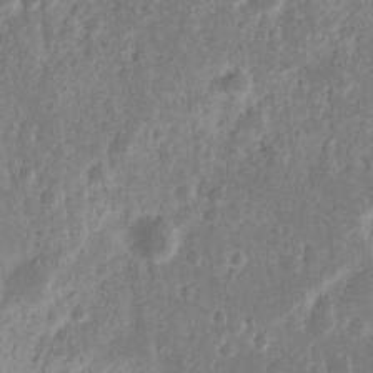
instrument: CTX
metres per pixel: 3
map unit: Nhu
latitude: 14.6302
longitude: -72.7247
